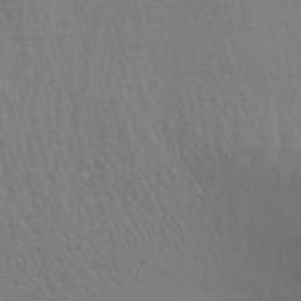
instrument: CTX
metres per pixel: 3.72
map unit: Aa
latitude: 27.8583
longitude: -139.5749
